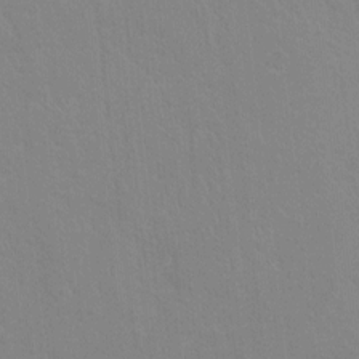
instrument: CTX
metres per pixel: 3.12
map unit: Ht
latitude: -3.8422
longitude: -17.4615
